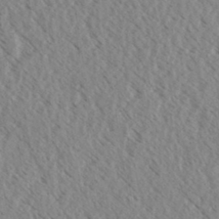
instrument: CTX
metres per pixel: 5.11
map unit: eHh
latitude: 34.4034
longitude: -140.4223
